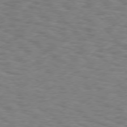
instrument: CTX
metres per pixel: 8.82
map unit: Hpe
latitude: 75.9339
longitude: -136.4034
